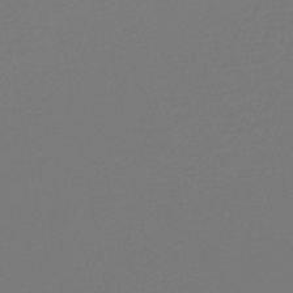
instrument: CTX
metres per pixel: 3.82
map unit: lHb
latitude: -46.4062
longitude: 66.1606
